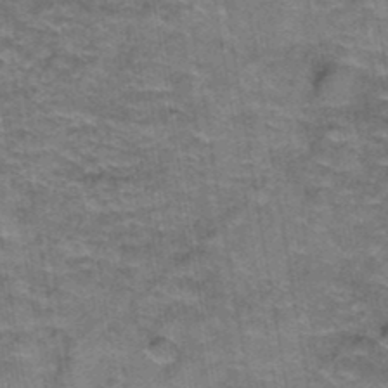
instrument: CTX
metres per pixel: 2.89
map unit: Hto
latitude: 39.3482
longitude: -42.2145
